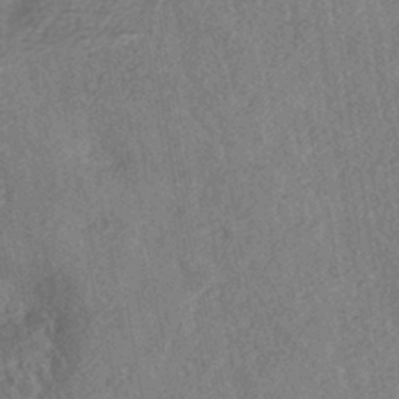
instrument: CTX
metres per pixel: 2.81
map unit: eHh
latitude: -42.4440
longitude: 117.7288
